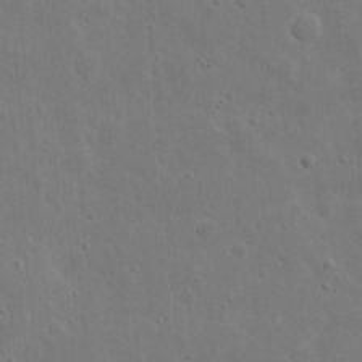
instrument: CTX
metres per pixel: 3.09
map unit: eHh
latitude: 9.8395
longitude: -72.7813
